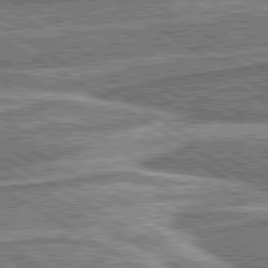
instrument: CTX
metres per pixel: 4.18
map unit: lApd
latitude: 80.4412
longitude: 172.5762
